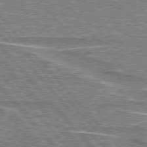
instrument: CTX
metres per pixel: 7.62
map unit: lApd
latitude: 76.5168
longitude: -80.5168
